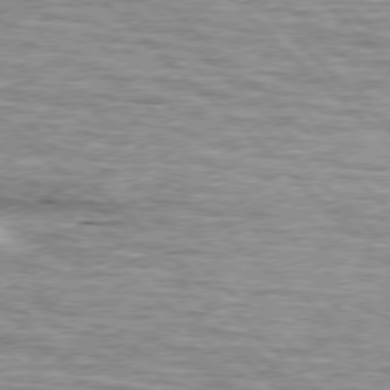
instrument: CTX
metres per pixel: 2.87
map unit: lApd
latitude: 76.5734
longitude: -79.5560
